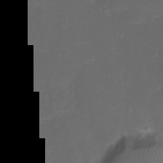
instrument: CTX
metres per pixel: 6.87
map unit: Nhu
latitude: -14.6708
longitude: -24.6112
